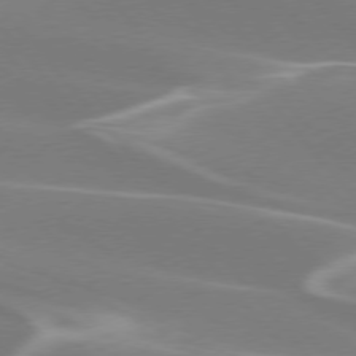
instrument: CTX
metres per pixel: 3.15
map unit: lApd
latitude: 75.7828
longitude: -63.4427
